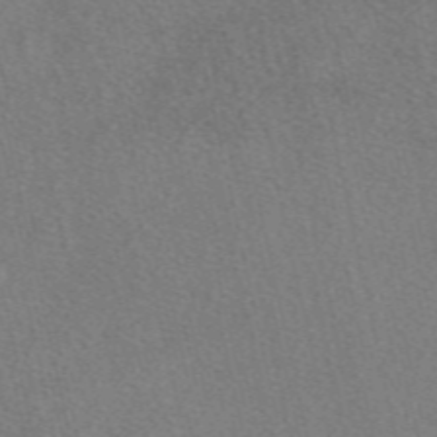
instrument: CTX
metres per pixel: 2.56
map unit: eAb
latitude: 48.8380
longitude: 112.2551
